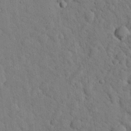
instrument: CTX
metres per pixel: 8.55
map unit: eHh
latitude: 25.3292
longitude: -77.7638
